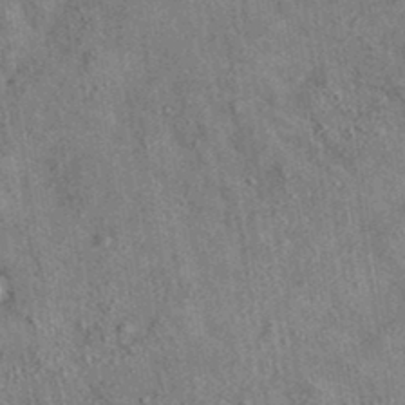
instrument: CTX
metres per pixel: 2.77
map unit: eAb
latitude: 35.6882
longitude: 114.7652
